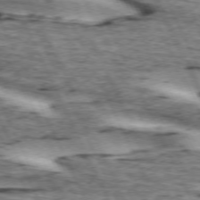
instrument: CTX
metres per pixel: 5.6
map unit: lApd
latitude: 72.7247
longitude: -54.8380
